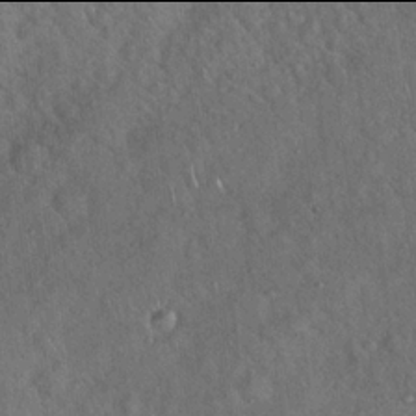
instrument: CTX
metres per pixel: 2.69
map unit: Hto
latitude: 17.9906
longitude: -52.9892
